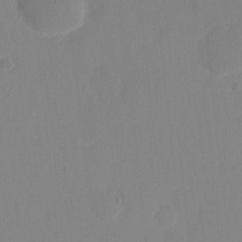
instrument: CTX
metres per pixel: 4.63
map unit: eHh
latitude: 10.0255
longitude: -67.8205
